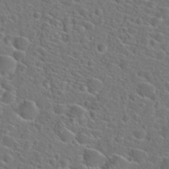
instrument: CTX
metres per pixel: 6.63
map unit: Hto
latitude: 23.5371
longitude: -45.3859
